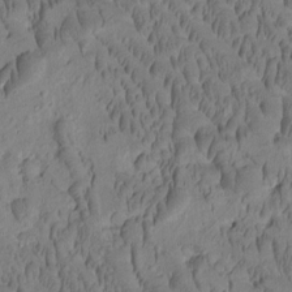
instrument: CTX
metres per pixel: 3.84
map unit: Htu
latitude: -2.1794
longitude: 171.8800
